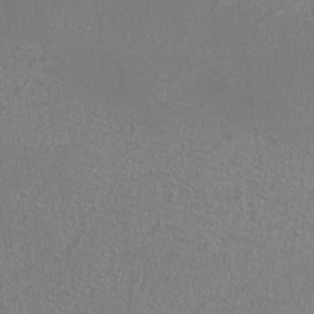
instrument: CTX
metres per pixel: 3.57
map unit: HNhu
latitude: -1.2187
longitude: 2.3306
